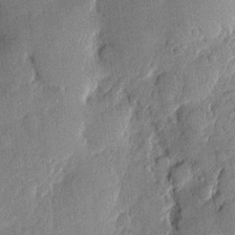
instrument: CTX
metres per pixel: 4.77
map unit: eHh
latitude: 3.9339
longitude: -71.4426
